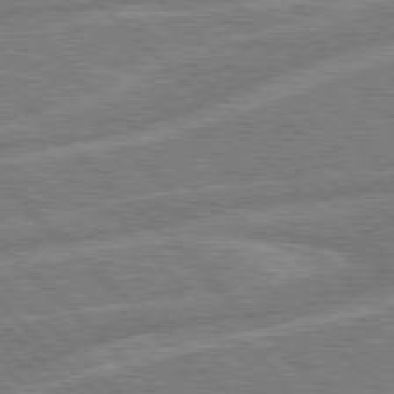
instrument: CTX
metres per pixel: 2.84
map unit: Hpe
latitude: 77.6127
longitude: -151.3481
